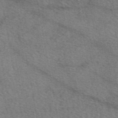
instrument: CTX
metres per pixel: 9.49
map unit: eAb
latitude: 50.6112
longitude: 115.4832
